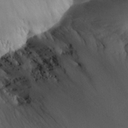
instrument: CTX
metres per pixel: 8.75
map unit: Aa
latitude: 25.3670
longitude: -132.9892
